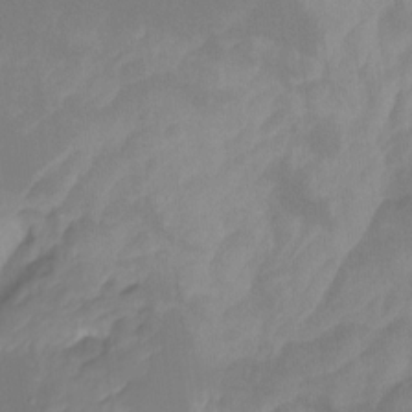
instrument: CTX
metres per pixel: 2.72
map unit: Ht
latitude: -14.4062
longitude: -56.4789
